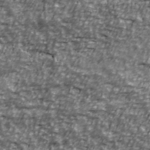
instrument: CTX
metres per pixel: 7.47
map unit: Ave
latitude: 40.8569
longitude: -114.2711
